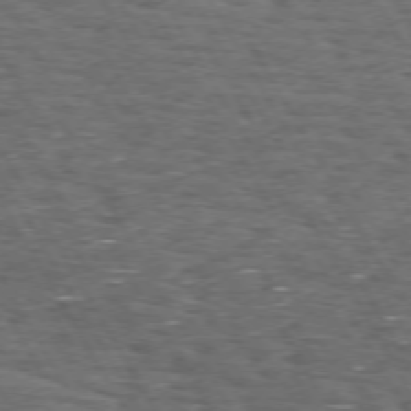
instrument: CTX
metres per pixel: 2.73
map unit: Hpe
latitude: 72.0822
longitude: -123.2537
